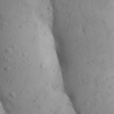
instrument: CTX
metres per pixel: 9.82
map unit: Aa
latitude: 26.8191
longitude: -149.4426
